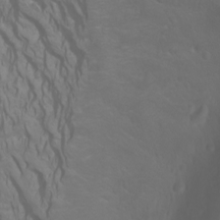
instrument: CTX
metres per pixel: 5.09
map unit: Htu
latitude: -5.0864
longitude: -72.1200
